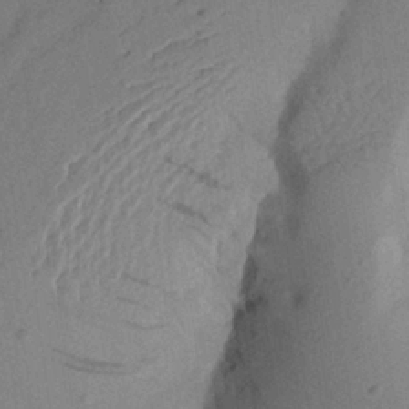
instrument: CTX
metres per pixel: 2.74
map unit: Aa
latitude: 23.0458
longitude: -144.9136
